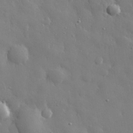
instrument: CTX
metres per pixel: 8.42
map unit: eHh
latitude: 30.1011
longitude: -78.5924
